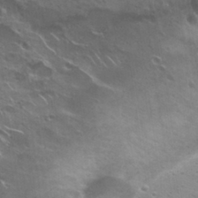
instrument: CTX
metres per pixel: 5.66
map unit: Hto
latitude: 28.1578
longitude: -48.7435
